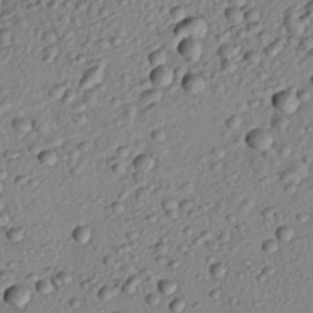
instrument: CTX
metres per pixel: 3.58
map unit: eHh
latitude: 24.4601
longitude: -78.6680
